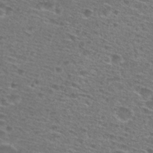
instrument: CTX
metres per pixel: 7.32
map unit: Hto
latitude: 28.4601
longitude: -47.2915
